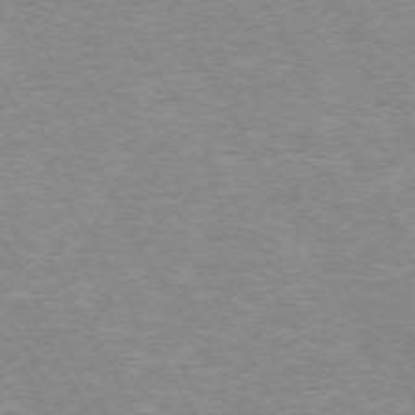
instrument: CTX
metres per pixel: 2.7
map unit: Hpe
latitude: -72.2928
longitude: 10.3684
